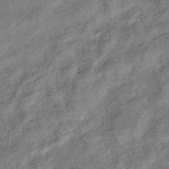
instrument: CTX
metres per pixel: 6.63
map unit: eHb
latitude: -38.7841
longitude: 77.9367
